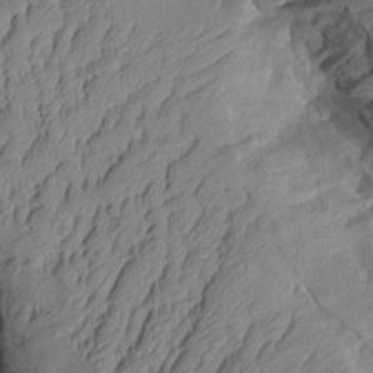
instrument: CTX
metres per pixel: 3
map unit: Aa
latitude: 8.6491
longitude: -127.8961
